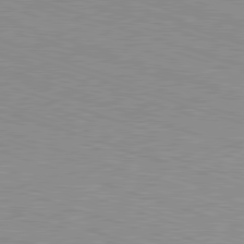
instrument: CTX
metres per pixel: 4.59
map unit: Hpe
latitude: -82.5951
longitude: 6.8408
